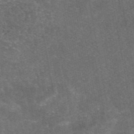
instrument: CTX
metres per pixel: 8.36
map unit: eAb
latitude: 46.7436
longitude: 119.5966
